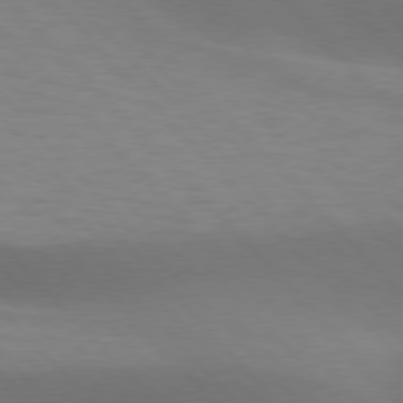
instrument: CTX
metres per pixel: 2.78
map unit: lApd
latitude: 76.8380
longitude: -59.1781
